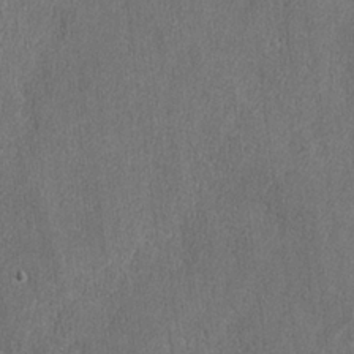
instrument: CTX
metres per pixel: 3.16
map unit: lAvf
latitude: -8.3495
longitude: -113.0458
